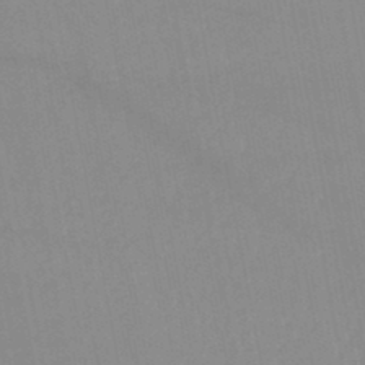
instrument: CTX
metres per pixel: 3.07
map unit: lHb
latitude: -44.5385
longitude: 77.1431
